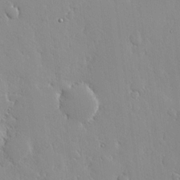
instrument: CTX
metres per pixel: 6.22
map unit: lHvf
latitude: 18.2711
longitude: -117.4804
